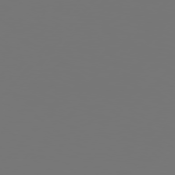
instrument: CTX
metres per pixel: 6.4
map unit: Hpe
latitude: 76.2711
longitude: -140.4034
